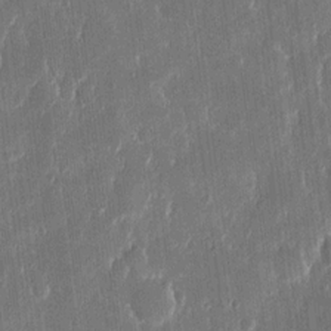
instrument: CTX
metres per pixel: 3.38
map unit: eHh
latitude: 13.9150
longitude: -70.6490
